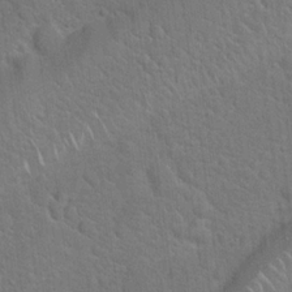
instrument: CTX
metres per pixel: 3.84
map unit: Hto
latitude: 19.4237
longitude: -51.1970
